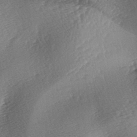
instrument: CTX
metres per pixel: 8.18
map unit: lAa
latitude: -3.8044
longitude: -126.4223
